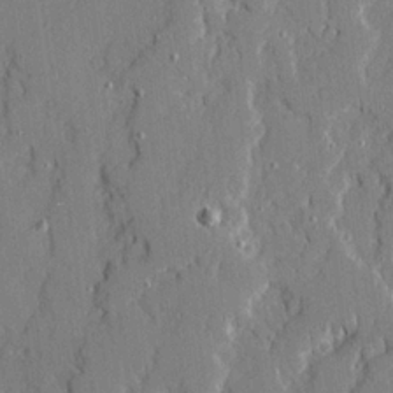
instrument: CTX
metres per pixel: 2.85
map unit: Ave
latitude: 21.2915
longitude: -128.8569
